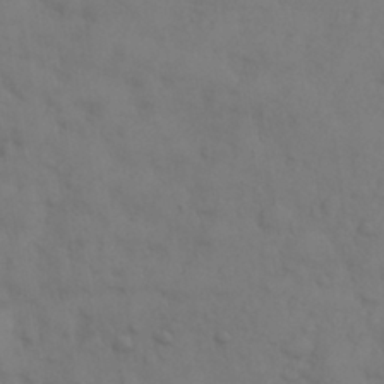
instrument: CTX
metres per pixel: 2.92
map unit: eHh
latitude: 30.2901
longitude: -69.7261
